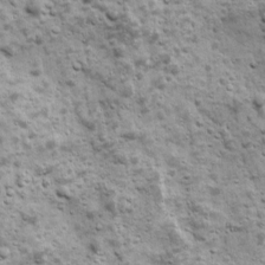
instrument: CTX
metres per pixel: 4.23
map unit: Ave
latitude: 16.6302
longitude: -133.7828
